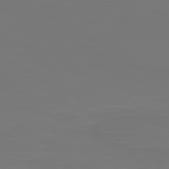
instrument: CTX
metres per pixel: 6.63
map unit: Hpe
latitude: 76.1577
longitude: -133.5371
